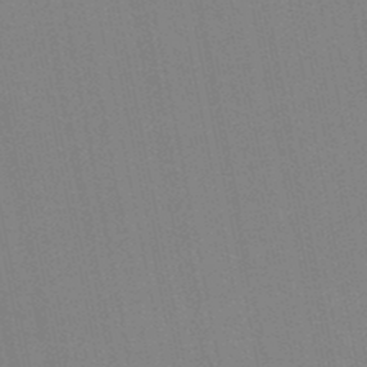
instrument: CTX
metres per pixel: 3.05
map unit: HNb
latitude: -48.0094
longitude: 59.5210
